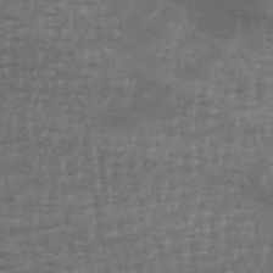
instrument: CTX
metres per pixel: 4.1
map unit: Aa
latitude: 33.9717
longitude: -135.8205
